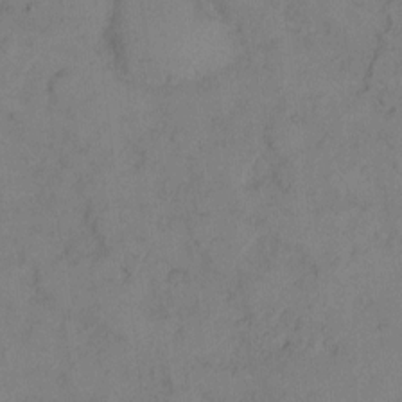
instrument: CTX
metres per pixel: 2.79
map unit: Hto
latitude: 8.5357
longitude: -58.6868
